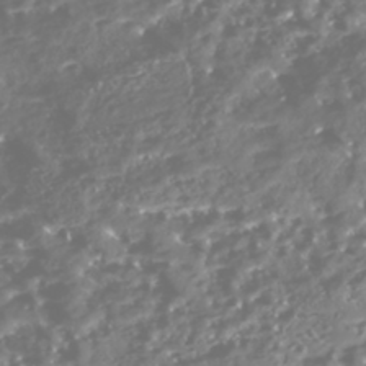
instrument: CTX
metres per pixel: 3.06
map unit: Nhe
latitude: -45.9367
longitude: 151.7289
